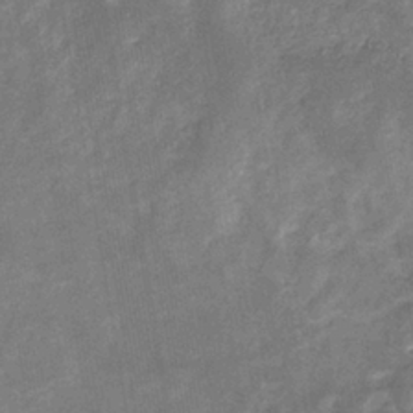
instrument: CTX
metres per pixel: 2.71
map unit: eHb
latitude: -34.0850
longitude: 74.2173
